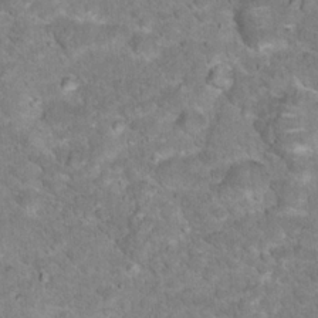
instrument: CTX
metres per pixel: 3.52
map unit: Hto
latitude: 18.2144
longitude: -35.9528
